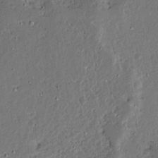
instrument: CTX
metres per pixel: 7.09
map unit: Ave
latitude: 13.6883
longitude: -137.9906
